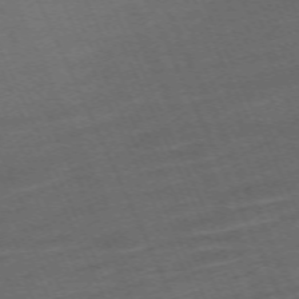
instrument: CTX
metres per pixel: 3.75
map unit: Hpe
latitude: -70.8786
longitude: 15.9178
